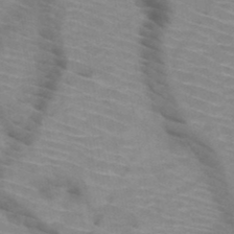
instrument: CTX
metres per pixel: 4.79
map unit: HNb
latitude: -47.2754
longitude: -45.0836
